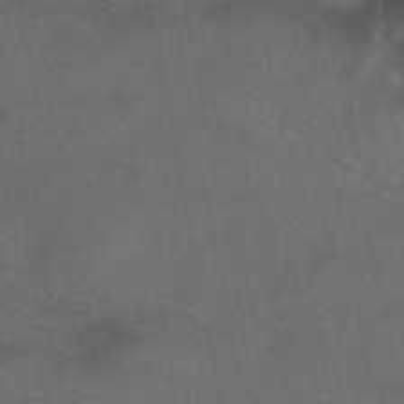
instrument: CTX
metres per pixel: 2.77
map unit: eAb
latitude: 43.1214
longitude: 104.6896
